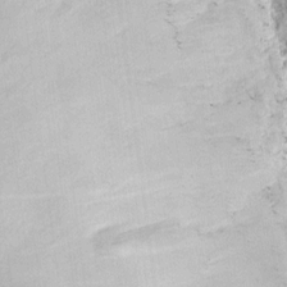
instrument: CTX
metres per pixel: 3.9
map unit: Ht
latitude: 8.3845
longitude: -75.1592
